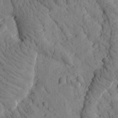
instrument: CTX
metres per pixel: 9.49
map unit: Htu
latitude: -1.9367
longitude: 174.0849
